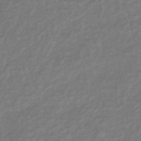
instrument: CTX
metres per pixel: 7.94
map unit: lHb
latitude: -38.8975
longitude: 72.0850
